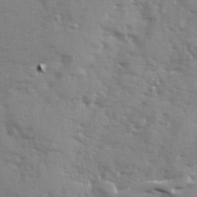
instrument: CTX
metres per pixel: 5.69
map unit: Ave
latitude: 12.6302
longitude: -102.1200
